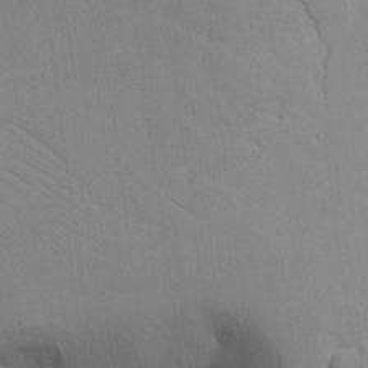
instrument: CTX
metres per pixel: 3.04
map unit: lAvf
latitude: 16.1011
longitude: -127.0837
